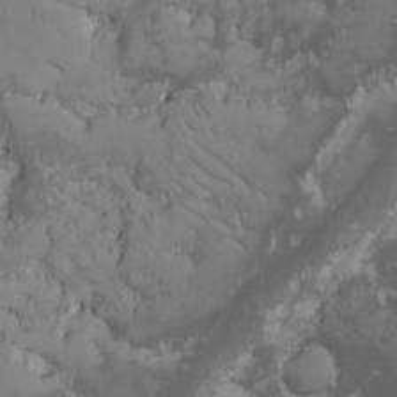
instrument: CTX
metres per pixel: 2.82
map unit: Ave
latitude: -9.7855
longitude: -116.7813
